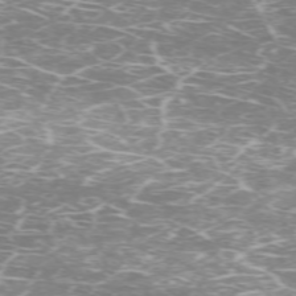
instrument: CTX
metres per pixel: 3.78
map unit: Hpe
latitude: -71.5966
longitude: 8.3117
